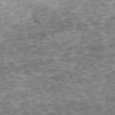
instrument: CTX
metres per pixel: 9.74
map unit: Hpe
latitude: -71.0675
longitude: 13.8800
